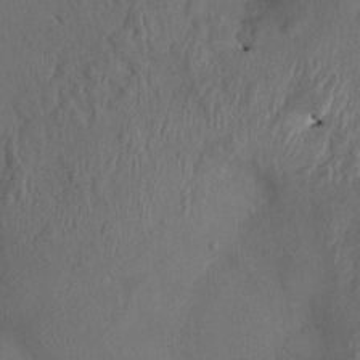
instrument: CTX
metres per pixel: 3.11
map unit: HNhu
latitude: 3.2915
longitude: -6.3089
